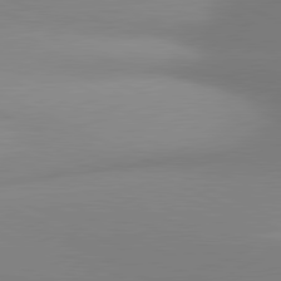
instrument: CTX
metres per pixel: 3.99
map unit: lApd
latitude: 81.0647
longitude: 143.4832
